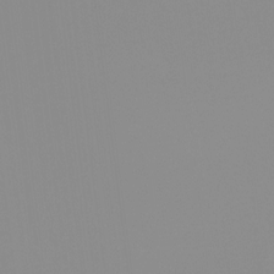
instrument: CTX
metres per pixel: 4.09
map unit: Hto
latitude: -8.0472
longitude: -49.9528
